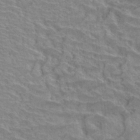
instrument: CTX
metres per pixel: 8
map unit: Hto
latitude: 33.9150
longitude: -39.4426
